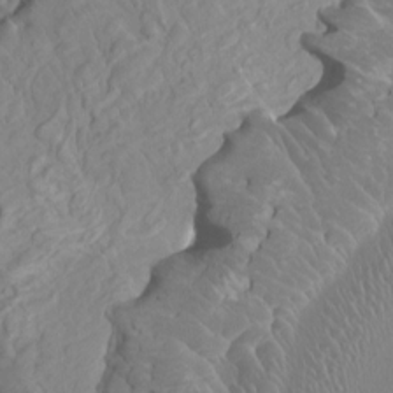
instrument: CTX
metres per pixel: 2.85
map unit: HNhu
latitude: 4.1389
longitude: -3.7449
